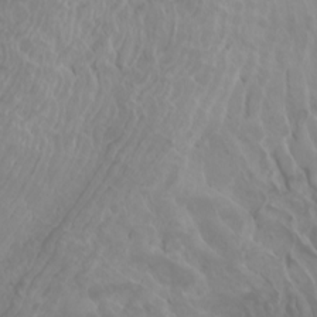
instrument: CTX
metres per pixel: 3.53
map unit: Htu
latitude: -4.7841
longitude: -89.6505
